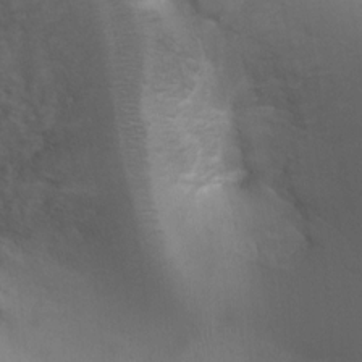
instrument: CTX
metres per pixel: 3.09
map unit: Ht
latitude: 2.7435
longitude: -28.4223
